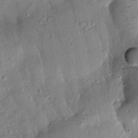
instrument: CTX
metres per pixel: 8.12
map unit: Htu
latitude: 0.1011
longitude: 173.3132
